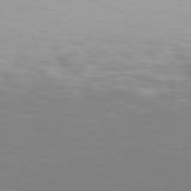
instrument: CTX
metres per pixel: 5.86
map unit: Hpe
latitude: 77.9339
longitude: -135.1025
